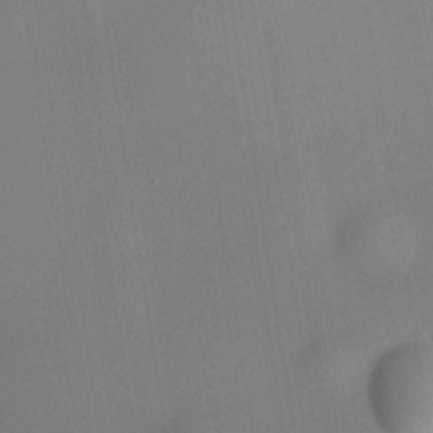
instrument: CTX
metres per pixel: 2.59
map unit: HNhu
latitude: 13.4427
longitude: 12.1795
